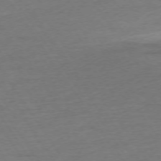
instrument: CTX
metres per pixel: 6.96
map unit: Ap
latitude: -74.3118
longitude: -79.9906
